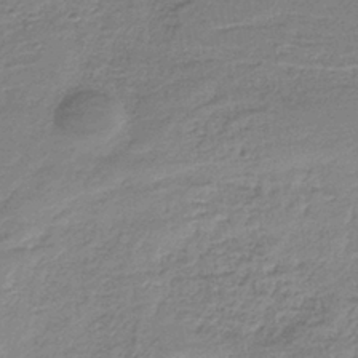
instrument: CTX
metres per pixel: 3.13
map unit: HNb
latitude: -35.5210
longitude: 59.6154
